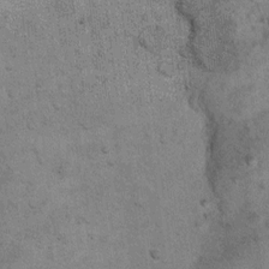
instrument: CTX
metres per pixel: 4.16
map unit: Hto
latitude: 11.4993
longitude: -36.8569
